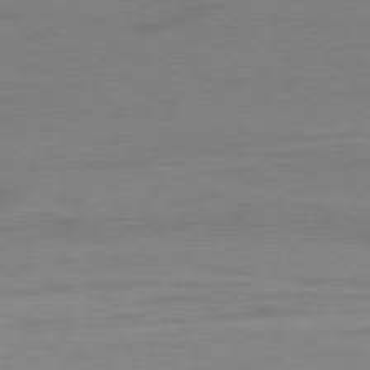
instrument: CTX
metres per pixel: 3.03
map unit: Hpe
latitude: -80.8030
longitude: 19.6155
